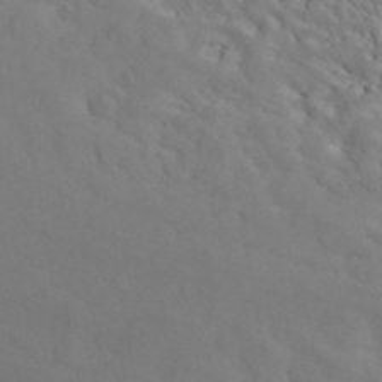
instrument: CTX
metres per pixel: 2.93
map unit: ANa
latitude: 43.7639
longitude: 45.2187
